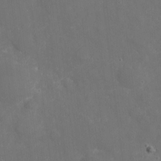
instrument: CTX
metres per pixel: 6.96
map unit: eHh
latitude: 4.3845
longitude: -70.0822
